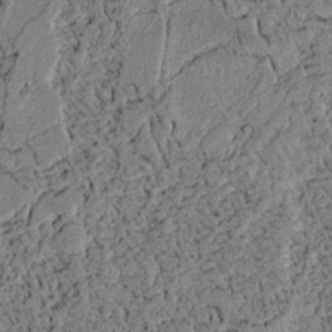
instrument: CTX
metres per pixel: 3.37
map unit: lAvf
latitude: 3.9717
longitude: 157.9178
